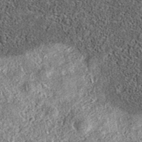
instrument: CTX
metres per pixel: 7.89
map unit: eAb
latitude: 36.2900
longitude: 106.9730
